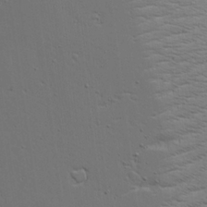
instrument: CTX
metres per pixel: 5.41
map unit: Aa
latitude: 18.9891
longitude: -125.8394
